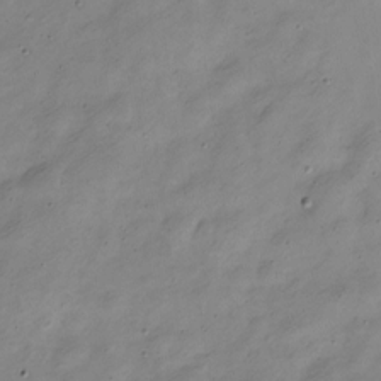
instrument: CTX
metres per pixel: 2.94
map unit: Nve
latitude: -23.3699
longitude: 106.9164
